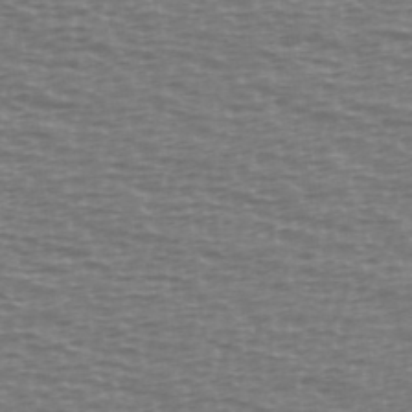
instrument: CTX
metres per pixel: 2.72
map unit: Ave
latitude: 38.4979
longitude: -113.6127
